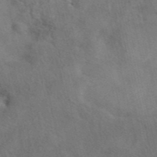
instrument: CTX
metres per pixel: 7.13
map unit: eAb
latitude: 42.0822
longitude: 108.7463
